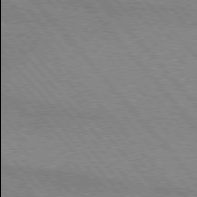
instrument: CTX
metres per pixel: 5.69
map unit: lApd
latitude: 76.4034
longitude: -85.9906
